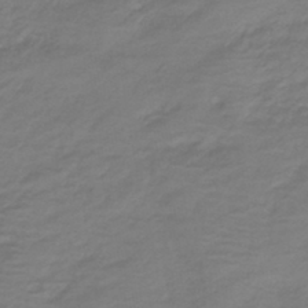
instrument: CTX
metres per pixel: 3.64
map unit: HNb
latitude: -43.0108
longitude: 52.3684
